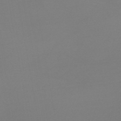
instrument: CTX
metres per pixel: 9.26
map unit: lHb
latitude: -45.1809
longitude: 64.5196
